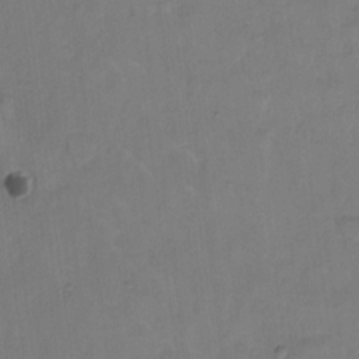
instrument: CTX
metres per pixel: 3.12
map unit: Hto
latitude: 7.6883
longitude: -61.3292
